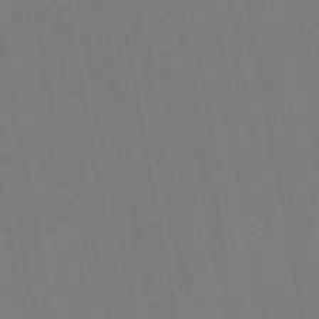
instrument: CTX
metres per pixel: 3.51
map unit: lHb
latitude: -47.9745
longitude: 71.8800
